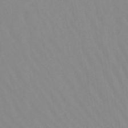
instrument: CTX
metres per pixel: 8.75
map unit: lHb
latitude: -48.6519
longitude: 74.2362
